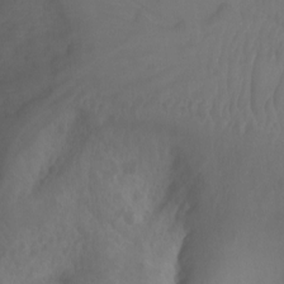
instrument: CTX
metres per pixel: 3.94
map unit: Aa
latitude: -12.9920
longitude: -68.5168
